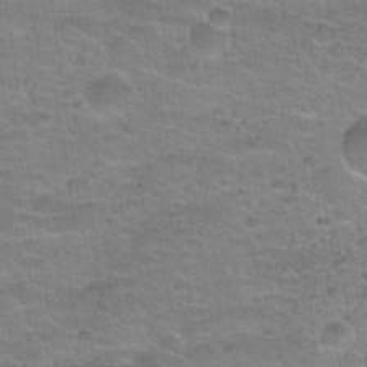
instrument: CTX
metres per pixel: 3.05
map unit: Nhu
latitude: 32.4223
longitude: -51.9528
